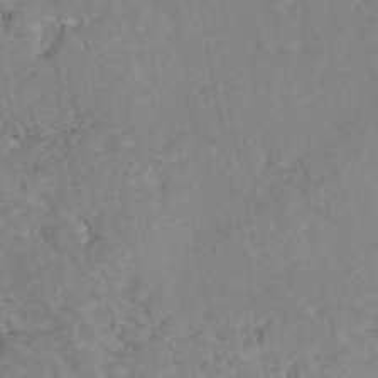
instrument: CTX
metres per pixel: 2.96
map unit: eAb
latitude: 47.7828
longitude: 120.2172
